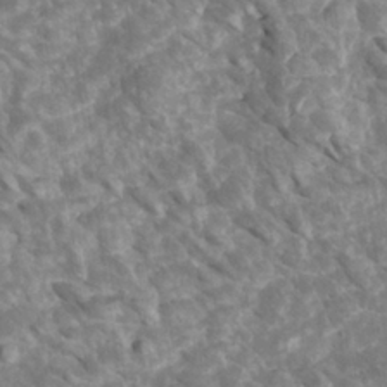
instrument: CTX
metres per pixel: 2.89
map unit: Htu
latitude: 2.5734
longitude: 142.0661
